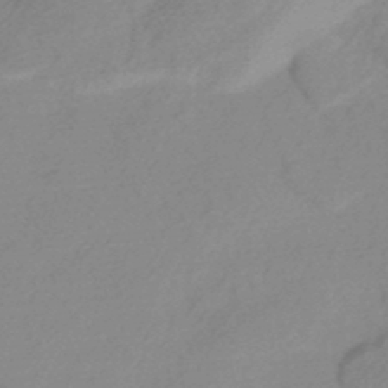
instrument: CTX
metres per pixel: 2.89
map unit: HNhu
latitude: -45.9556
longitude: 91.6911
